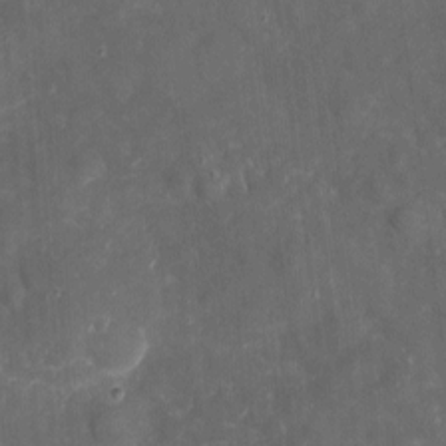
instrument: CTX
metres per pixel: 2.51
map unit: eHh
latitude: 4.5546
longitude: -70.3089
